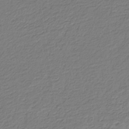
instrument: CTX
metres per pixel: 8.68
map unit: eHb
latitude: -30.1794
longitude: 67.2376
